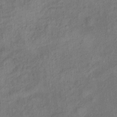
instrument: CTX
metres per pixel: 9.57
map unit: Ht
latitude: 10.7057
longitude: -40.3278
